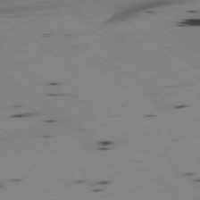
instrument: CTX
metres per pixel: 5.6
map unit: Ap
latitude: -77.7667
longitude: -71.4804
